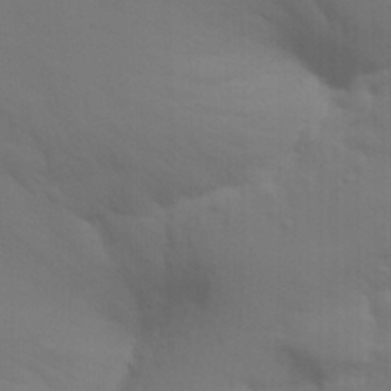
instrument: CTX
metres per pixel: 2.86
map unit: Nhu
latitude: 21.6883
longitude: -73.1593
